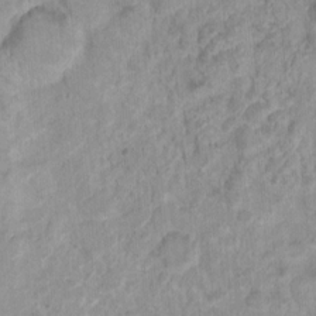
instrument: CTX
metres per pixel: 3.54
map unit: Nhu
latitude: 4.2711
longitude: -17.9150
